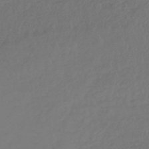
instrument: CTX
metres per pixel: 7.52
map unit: lHb
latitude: -39.8800
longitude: 70.6896
